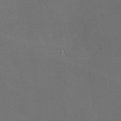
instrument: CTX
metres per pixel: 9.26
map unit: lHvf
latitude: -11.7100
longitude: -99.7827
